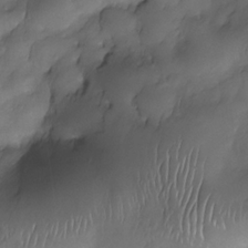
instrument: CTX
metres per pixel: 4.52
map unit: Nhe
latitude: -31.0864
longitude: -139.6316
